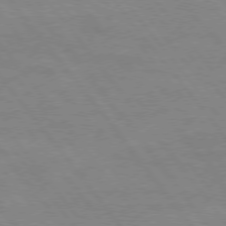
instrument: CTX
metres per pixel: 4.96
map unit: Hpe
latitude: 75.3860
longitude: -141.0458
